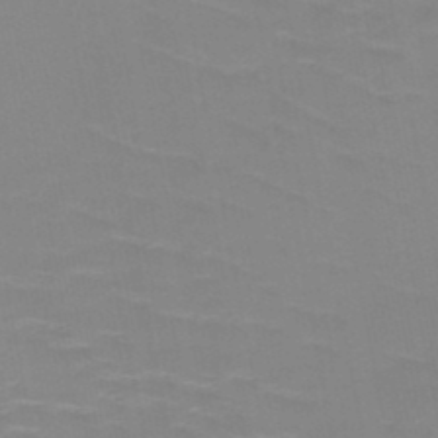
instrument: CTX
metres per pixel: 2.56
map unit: HNb
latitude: -48.3873
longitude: -47.4238
